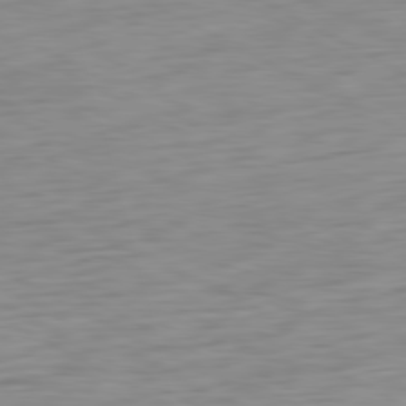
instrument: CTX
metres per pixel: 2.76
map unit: Ap
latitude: -80.6897
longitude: -61.9339
